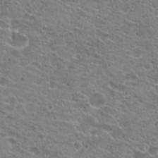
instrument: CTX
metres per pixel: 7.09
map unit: Hto
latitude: 21.6883
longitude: -42.2523
